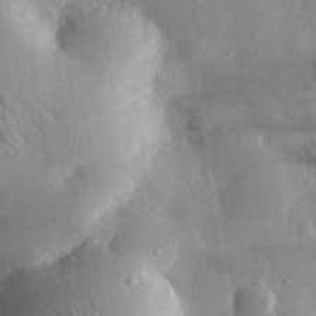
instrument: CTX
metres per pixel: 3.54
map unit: eHh
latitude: 29.7638
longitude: -79.5371
